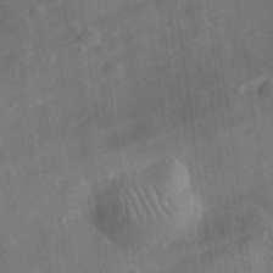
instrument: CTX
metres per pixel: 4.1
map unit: eHh
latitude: 31.9717
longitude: -78.1200
